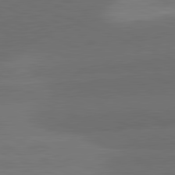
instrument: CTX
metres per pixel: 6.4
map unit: lApd
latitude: 81.6316
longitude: 137.3320
